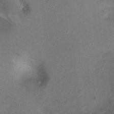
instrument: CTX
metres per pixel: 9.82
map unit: Ht
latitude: 0.4979
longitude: -37.7450
